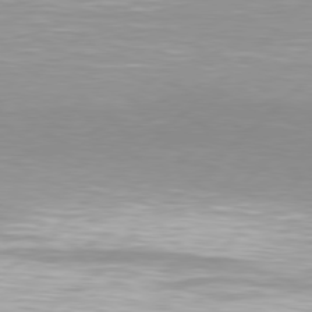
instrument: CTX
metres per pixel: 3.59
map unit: Hpe
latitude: 77.8394
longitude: -131.7639
